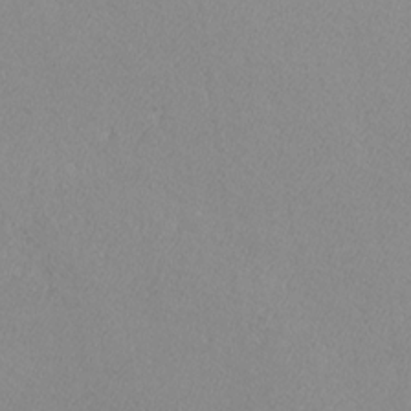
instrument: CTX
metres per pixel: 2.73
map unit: lHvf
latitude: -12.4440
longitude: -102.0255
